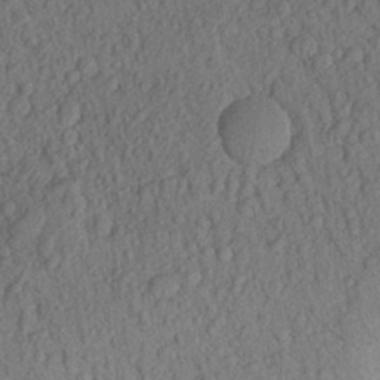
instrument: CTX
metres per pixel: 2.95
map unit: Aa
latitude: 27.6883
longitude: -144.1389
